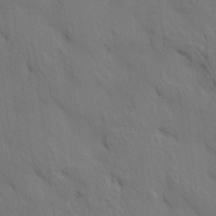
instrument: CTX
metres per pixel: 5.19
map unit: HNhu
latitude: 13.9528
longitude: 11.5210
